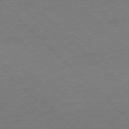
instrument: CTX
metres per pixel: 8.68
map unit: Ap
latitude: -77.5021
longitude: -85.4615
